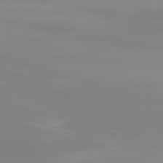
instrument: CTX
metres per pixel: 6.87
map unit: Ap
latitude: -79.2942
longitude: -96.1200
